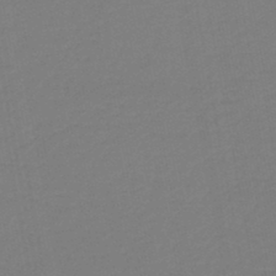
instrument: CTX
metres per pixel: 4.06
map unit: HNb
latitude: -46.5573
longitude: 55.7478
